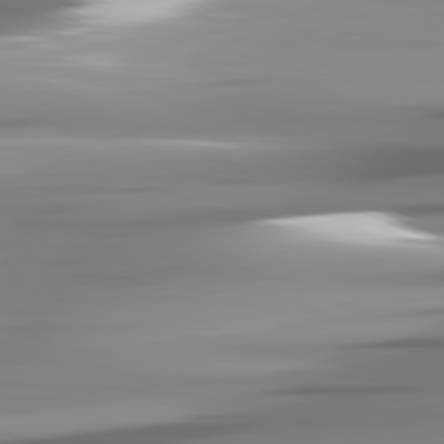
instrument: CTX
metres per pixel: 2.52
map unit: lApd
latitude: 81.8772
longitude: -142.3845
